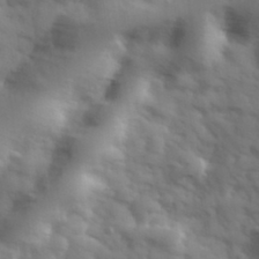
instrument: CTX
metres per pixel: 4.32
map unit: Hve
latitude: 32.5168
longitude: 150.7274
